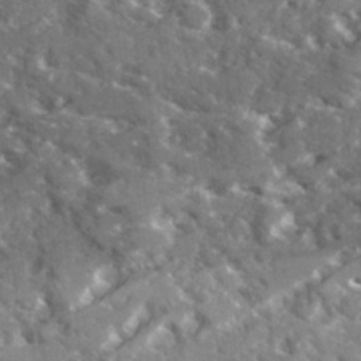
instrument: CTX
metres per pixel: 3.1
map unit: Ave
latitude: 18.3278
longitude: -130.1767
